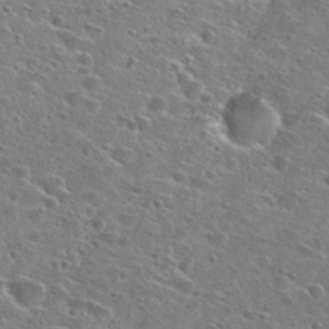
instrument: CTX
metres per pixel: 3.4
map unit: Hto
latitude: 26.5168
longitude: -47.2159
